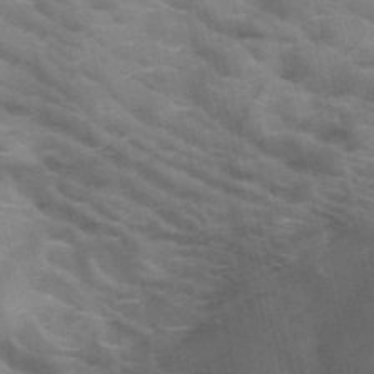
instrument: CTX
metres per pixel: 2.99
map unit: HNb
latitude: -47.9745
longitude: -47.9906
